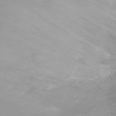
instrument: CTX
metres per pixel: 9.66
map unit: Ht
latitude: -8.2172
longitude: -27.1970
